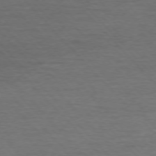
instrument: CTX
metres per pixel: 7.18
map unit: Ap
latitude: -76.8408
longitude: -95.0648
